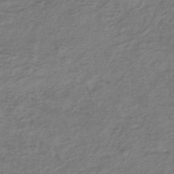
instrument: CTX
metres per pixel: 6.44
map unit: lHb
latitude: -41.4076
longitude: 70.2929
